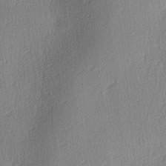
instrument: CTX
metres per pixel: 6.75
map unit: Ave
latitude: 3.4426
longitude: -111.9717
